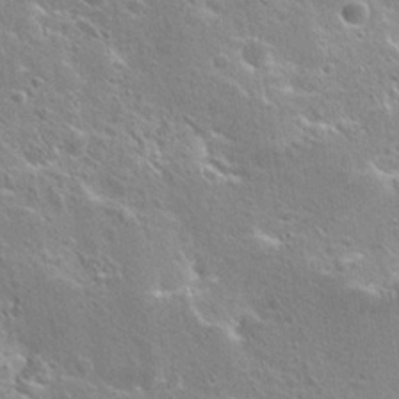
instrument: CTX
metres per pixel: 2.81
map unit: Hto
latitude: 25.4804
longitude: -45.2726
